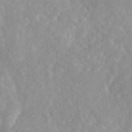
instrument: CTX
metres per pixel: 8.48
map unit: eAb
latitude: 45.1403
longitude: 127.0675
